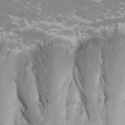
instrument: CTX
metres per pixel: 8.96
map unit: Nhu
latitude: -11.1998
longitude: -64.9703
